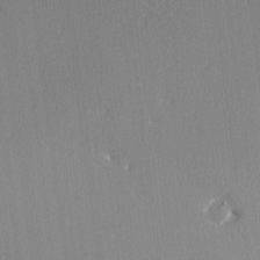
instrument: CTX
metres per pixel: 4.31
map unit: Ave
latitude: 2.6868
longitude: -111.0648
